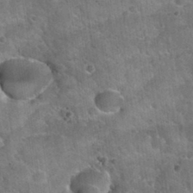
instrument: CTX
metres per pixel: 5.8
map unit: Nhu
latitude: 32.2144
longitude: -53.1214
